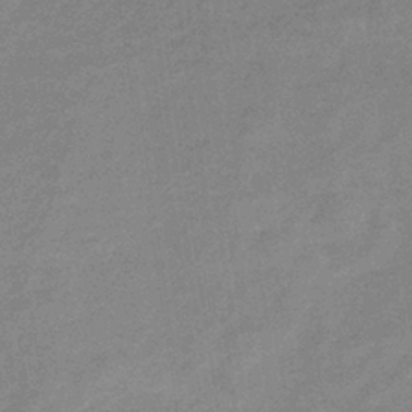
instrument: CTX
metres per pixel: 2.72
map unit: lHb
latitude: -33.8989
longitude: 69.2564
